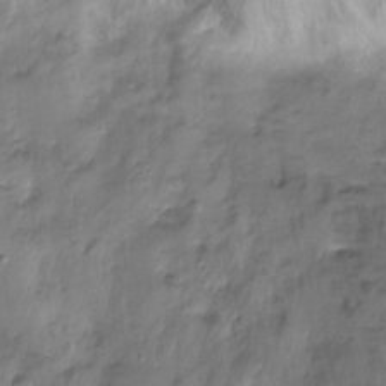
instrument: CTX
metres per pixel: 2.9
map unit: Htu
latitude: -14.8408
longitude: -45.1025
